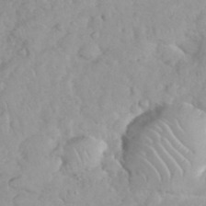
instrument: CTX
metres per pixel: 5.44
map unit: eHh
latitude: 35.1403
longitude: -63.3860
